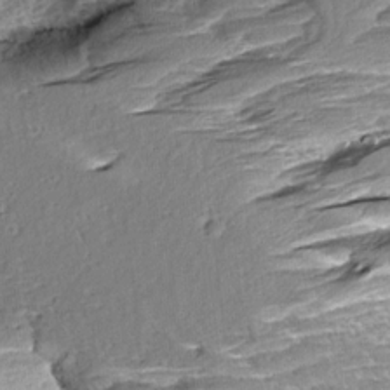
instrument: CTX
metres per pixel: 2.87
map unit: Aa
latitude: 8.8569
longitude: -134.2900
